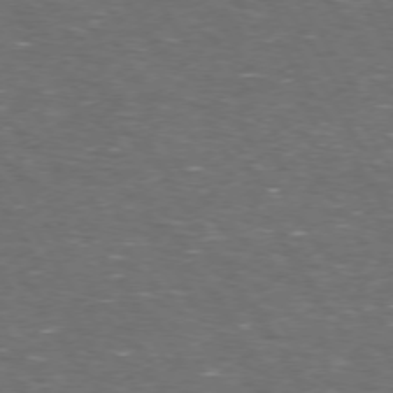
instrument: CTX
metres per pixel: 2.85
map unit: Hpe
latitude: 73.0081
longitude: -124.5923
